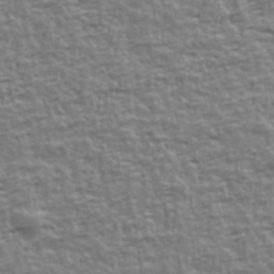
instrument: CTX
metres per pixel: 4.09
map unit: Ave
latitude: 42.5924
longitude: -112.5546
